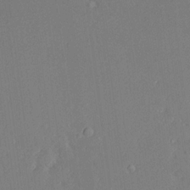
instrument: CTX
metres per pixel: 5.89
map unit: Ave
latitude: 18.1389
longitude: -140.4223
